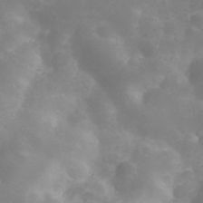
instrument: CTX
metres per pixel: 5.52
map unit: Nhu
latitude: 25.5938
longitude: -63.7450
